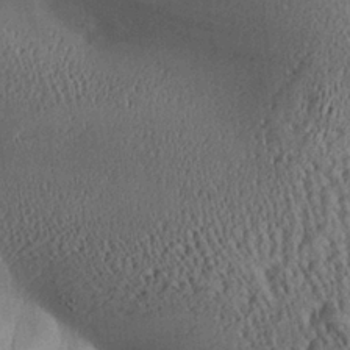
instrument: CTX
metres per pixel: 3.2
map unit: Aa
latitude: 25.7827
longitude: -134.7435
